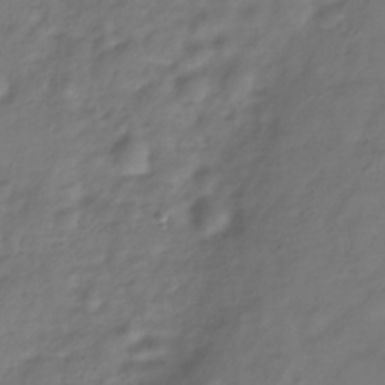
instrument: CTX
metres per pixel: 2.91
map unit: Hve
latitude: -32.6519
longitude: 91.1243
